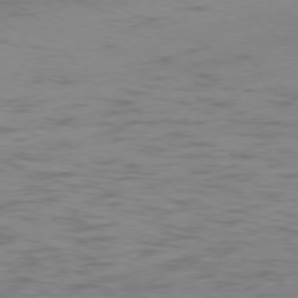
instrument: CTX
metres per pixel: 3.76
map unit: Ap
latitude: -77.1620
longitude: -76.9324
